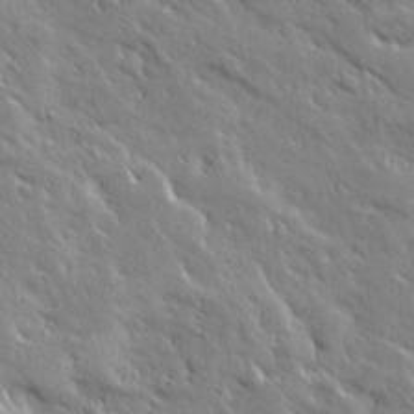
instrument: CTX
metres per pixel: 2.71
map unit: Ave
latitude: 19.5182
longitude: -136.1767
